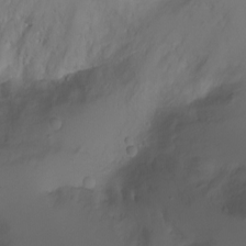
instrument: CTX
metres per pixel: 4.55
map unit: Ht
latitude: -4.1228
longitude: -28.8758
